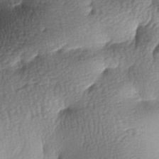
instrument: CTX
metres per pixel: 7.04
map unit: lAa
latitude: -7.4265
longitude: -127.3671
